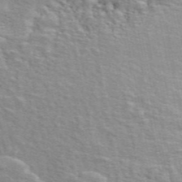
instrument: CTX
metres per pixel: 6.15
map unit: ANa
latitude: 48.4223
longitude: -75.5938
